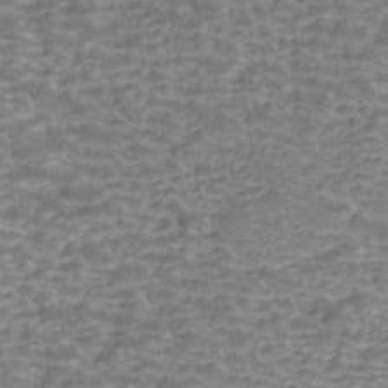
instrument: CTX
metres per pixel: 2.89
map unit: Nhe
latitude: -45.2187
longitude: 152.7463
